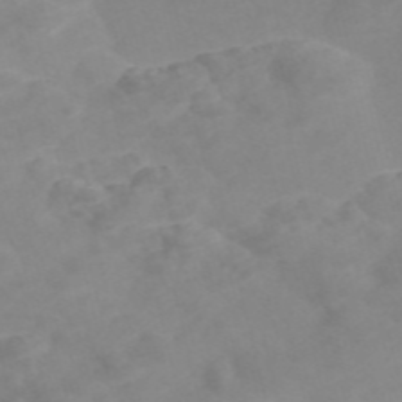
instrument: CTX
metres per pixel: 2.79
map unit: Nve
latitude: -56.6707
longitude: 52.1983
